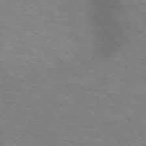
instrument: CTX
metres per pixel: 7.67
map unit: lApd
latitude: 75.7639
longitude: -57.7071
